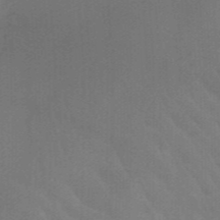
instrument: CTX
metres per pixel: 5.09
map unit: HNb
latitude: -46.8597
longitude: -46.0822
